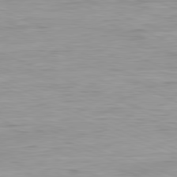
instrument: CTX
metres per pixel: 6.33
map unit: Ap
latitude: -81.6911
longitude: -74.8758
